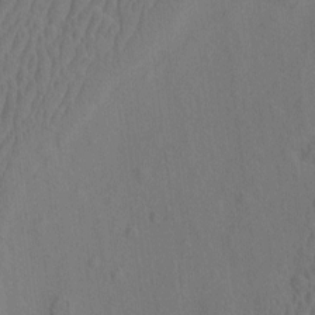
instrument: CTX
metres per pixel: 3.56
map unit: eHh
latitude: -2.8596
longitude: 18.7274
